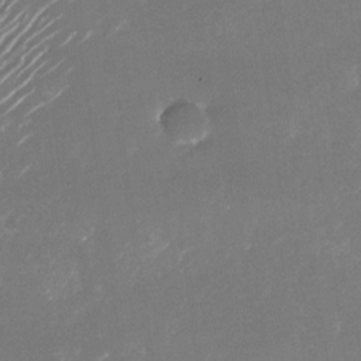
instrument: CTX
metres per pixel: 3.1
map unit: Nhu
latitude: -26.5762
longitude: -72.6869
